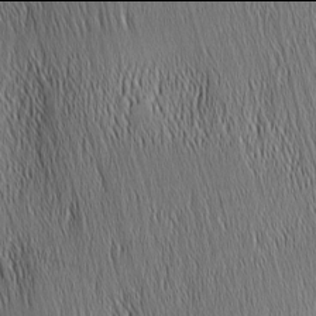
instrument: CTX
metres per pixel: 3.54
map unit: Nhu
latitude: -6.0094
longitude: -152.5735
